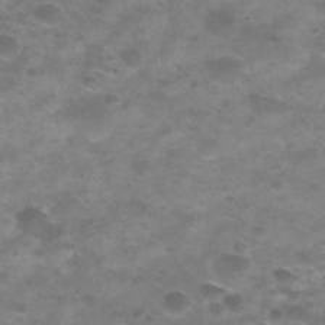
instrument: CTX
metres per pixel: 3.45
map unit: Nhu
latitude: 29.4993
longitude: -47.7450
